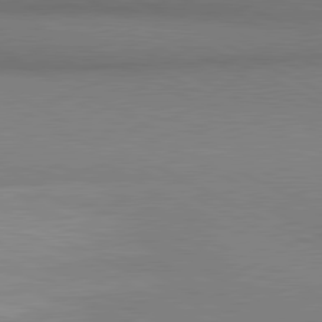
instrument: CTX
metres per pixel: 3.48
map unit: lApd
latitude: 80.7246
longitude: 139.7856
